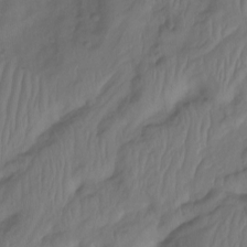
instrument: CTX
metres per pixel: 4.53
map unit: Nhu
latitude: -13.0675
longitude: -62.9325
